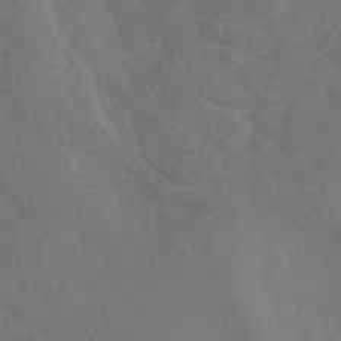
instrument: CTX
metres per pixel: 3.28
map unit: eAb
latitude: 49.5749
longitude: 118.5385
